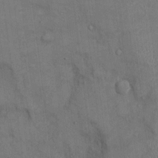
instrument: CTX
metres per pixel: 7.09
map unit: Ht
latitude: -4.0850
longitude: -13.6694
